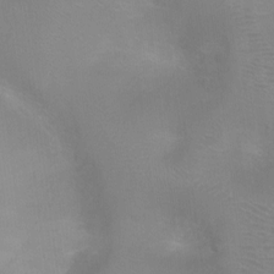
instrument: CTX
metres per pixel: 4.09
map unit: Ht
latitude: -8.4251
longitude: -24.1766
